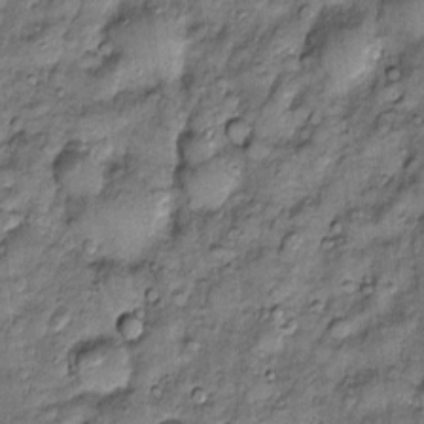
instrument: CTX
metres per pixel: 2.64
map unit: Htu
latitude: -4.1794
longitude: 159.2376
